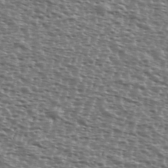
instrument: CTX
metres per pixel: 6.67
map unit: Ave
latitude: 38.9136
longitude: -111.8395
